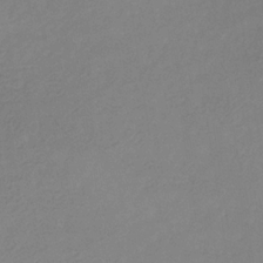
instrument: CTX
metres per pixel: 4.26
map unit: eHb
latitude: -31.0297
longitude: 71.6722
